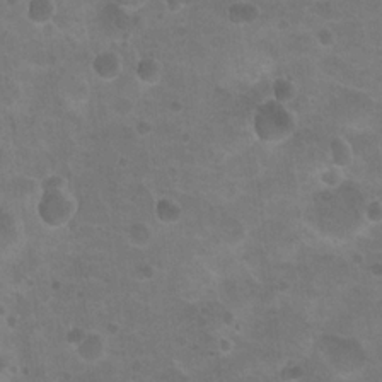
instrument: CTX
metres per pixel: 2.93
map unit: Nhu
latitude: 18.1577
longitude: -32.3089
